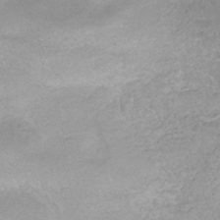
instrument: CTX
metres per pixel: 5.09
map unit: ANa
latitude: -37.4454
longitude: 95.3320
